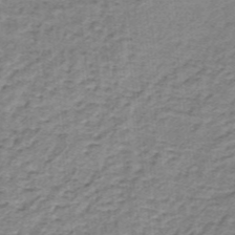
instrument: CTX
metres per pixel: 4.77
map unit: lHb
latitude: -37.1242
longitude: 60.4818
